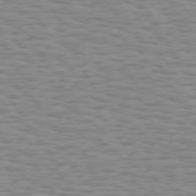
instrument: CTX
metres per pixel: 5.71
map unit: Hpe
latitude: 73.3482
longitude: -132.1011
